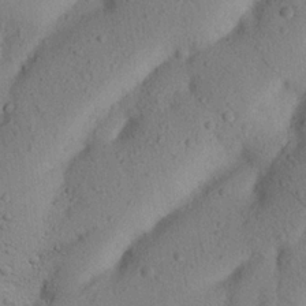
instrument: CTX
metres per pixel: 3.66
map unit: Nhu
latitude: 21.1214
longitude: -74.4979
